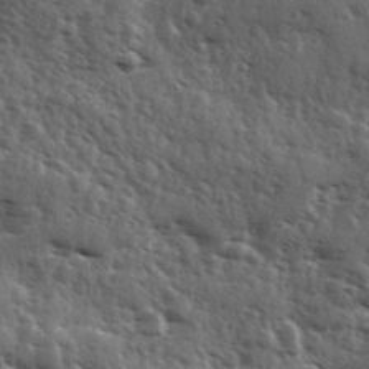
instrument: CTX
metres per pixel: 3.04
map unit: Ave
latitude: 11.2915
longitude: -102.8191
